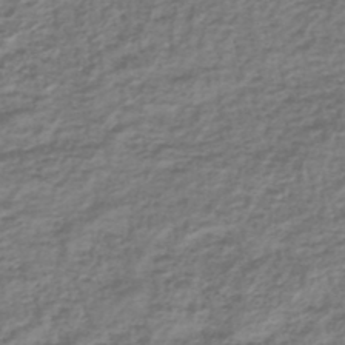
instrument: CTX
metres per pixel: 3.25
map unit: lHb
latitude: -41.1242
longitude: 70.6330
